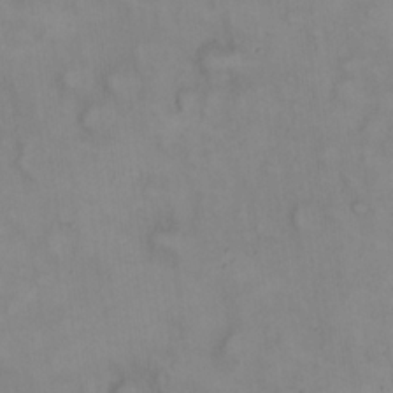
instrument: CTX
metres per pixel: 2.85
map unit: eHh
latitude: 22.7246
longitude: -62.4601
